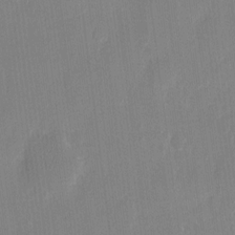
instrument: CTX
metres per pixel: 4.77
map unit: eHh
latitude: 12.1767
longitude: -70.5168
